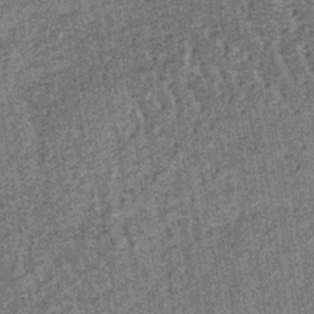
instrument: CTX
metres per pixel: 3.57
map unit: lHb
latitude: -38.7274
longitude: 64.1795
